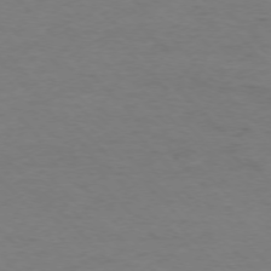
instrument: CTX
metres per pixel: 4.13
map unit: Ap
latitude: -75.4455
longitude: -78.7435
